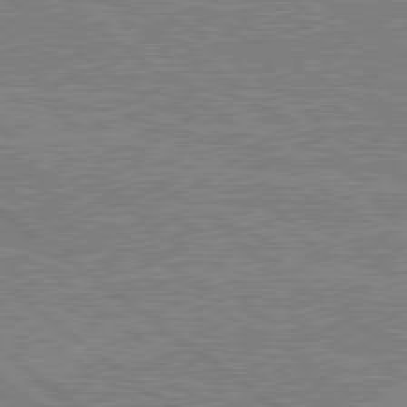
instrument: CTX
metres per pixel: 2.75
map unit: lApd
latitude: 79.5938
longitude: 167.4076
